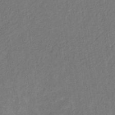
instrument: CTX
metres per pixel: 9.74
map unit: eHb
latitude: -30.9164
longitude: 70.1984
